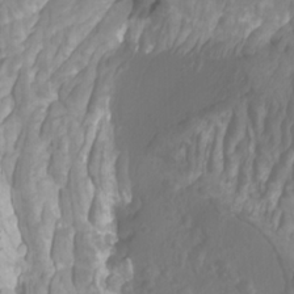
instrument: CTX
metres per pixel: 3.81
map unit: Htu
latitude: -10.2739
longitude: -74.4979
